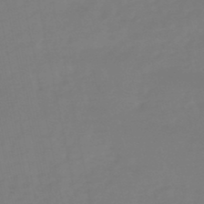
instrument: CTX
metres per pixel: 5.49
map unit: lHb
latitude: -49.1809
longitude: 78.8408
